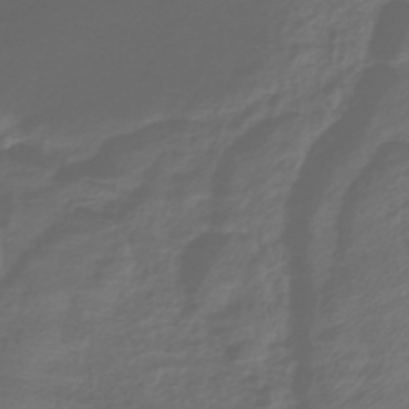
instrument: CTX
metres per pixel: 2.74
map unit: HNhu
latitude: -42.6518
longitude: 102.2173
